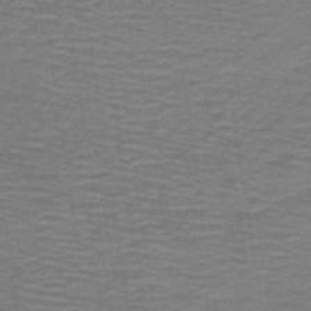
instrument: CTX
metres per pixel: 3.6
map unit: HNb
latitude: -43.5966
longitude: 52.3684
